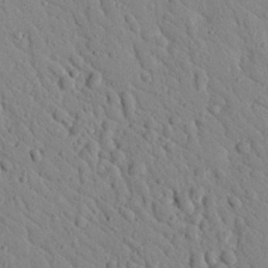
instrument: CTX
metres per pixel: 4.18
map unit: Nhu
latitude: 22.9892
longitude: -76.3656
